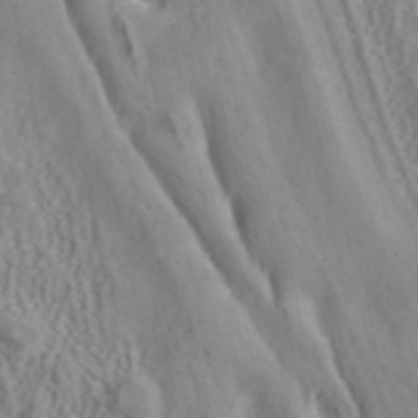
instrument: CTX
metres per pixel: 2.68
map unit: ANa
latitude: 40.9135
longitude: 34.6329
